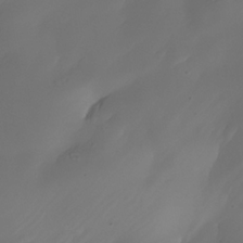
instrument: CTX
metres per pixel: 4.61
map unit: Nhe
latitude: -34.8030
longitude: -144.9702
